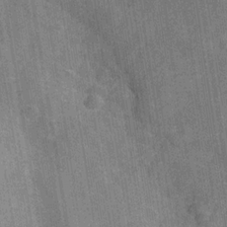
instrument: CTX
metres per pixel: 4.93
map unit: Hve
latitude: -29.5399
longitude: 92.5385
